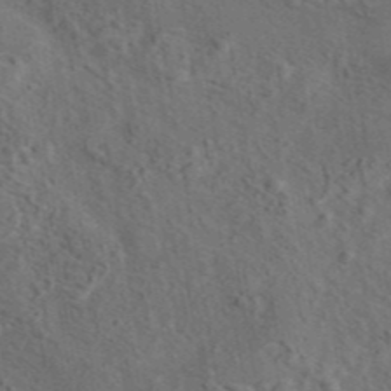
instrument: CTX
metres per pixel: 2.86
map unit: eAb
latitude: 43.7261
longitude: 114.7652
